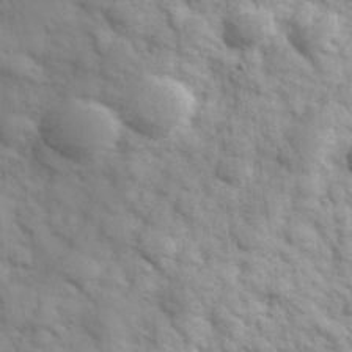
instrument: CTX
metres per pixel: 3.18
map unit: Hve
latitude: 32.1578
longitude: 151.0297
